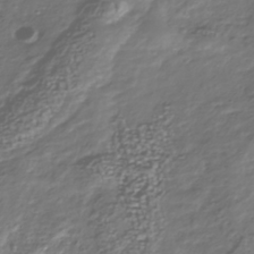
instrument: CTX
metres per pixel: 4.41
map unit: Nhu
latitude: -39.6722
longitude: -81.8016
